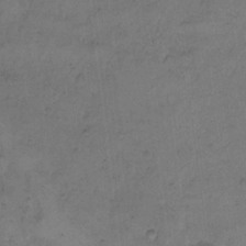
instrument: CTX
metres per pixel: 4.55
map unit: Hto
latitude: 7.8772
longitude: -60.7057
